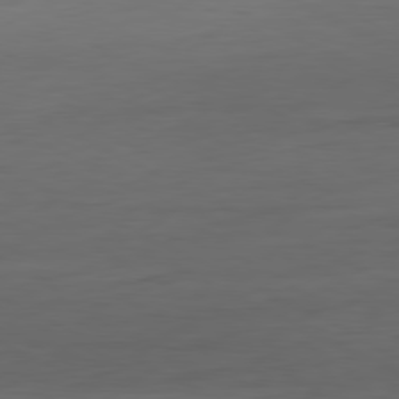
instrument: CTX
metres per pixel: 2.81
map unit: Hpe
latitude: -81.1053
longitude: 19.7478
